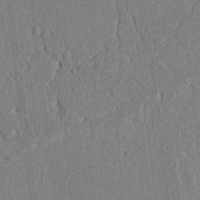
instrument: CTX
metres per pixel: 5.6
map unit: lAvf
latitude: 5.2726
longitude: 169.4643
